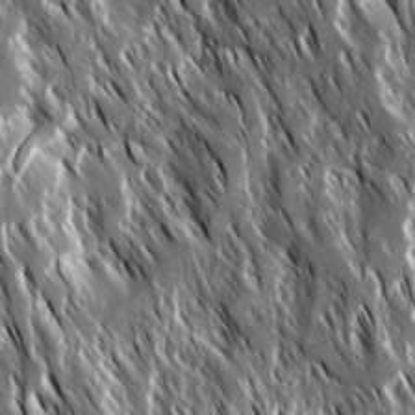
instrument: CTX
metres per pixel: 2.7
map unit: Ave
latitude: 15.1026
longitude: -133.9528
